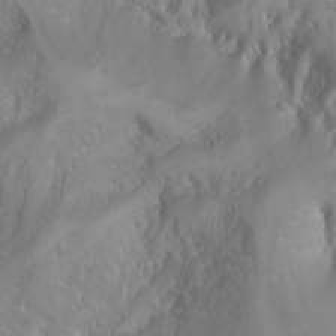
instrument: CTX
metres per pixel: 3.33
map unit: Nhu
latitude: -4.4818
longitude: -87.0647
